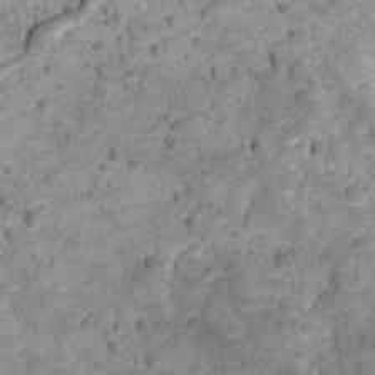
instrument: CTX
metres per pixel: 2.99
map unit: Ave
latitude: 10.9892
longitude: -105.2726
